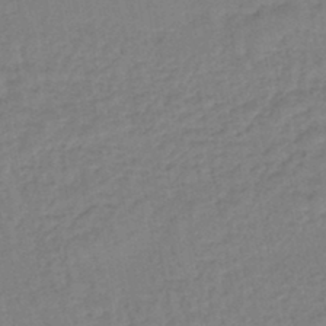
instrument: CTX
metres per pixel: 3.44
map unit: eHb
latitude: -44.9731
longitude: 80.3684
